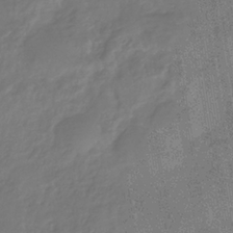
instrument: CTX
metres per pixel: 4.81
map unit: eHb
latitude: -34.5196
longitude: 80.5385
